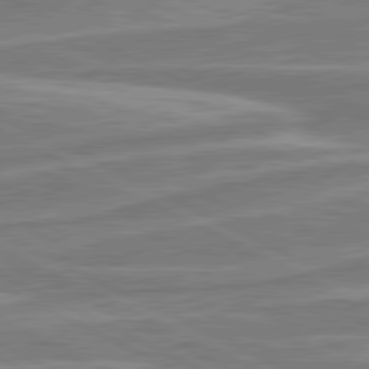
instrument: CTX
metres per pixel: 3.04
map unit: lApd
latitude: 80.7813
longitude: -174.9703
